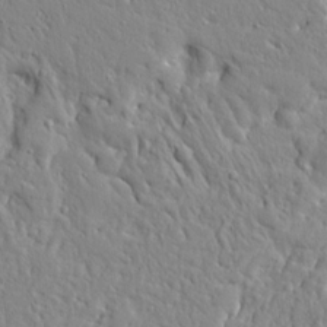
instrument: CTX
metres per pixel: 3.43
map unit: Ave
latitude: 16.1767
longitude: -141.0836
